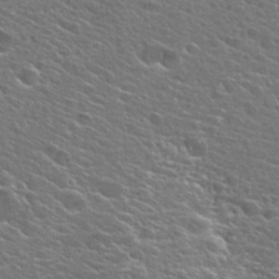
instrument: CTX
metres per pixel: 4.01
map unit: Hto
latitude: 26.1011
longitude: -44.8947
